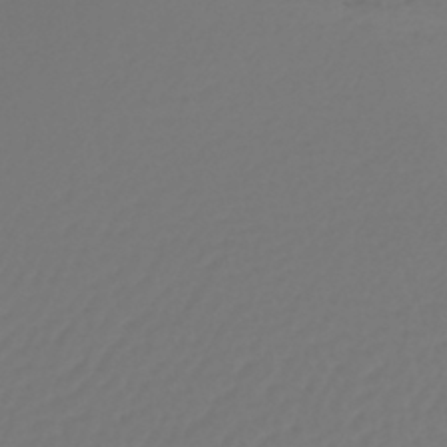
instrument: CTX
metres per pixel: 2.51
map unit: lHb
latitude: -43.6343
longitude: 77.5777
